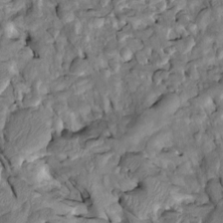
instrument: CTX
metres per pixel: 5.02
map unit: Htu
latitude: -2.7841
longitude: 149.6911
